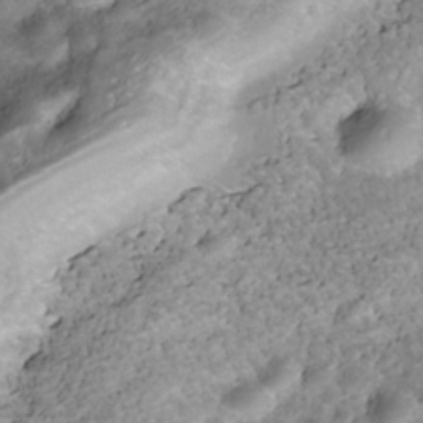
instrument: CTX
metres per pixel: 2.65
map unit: Nhe
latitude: -39.6533
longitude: -116.7435
